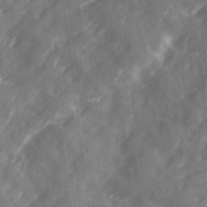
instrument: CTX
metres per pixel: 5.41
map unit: Ave
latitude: 19.5182
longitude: -131.6505
